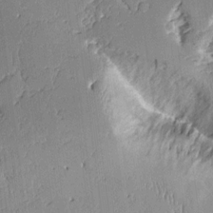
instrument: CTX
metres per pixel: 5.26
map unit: Aa
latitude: 11.2348
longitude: -128.1011
